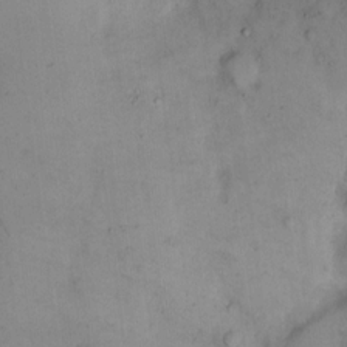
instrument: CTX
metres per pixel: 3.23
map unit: eHh
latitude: 13.9717
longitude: -62.1389
